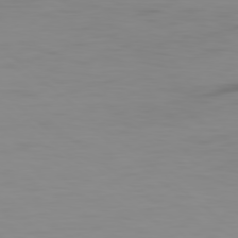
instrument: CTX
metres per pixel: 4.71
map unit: Ap
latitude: -79.1998
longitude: -71.8205
